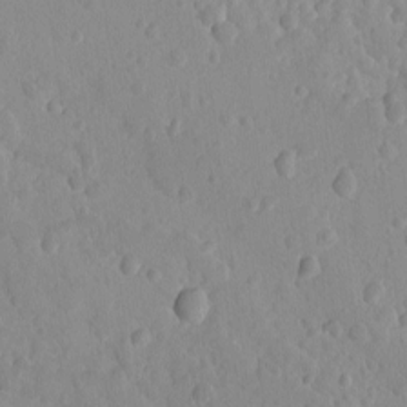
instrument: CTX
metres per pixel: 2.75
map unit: lAvf
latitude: -9.1242
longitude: -119.8772
